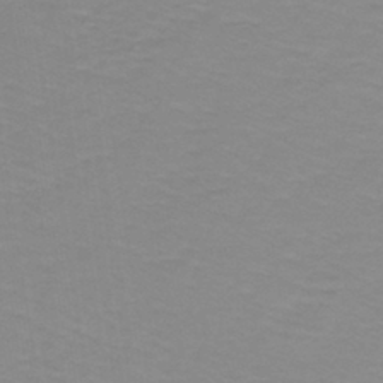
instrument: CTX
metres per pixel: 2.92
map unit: lHb
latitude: -42.1416
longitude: 56.2550
